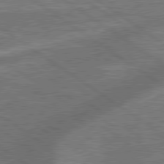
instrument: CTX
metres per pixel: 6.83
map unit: lApd
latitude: 79.4616
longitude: 173.2754
